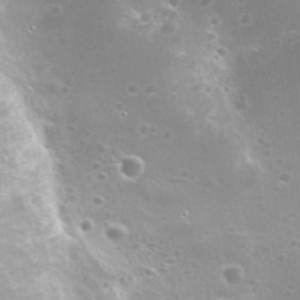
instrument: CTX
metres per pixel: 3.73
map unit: Nhu
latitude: 26.6869
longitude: -50.1766
